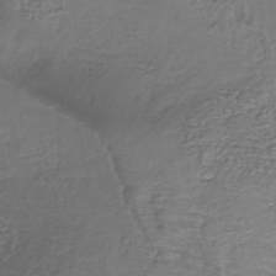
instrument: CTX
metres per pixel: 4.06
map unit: lHb
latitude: -38.6897
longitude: 60.9731
